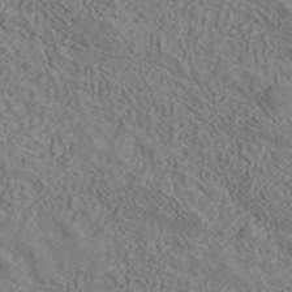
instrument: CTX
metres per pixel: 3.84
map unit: ANa
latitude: 41.5938
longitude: 33.0298
